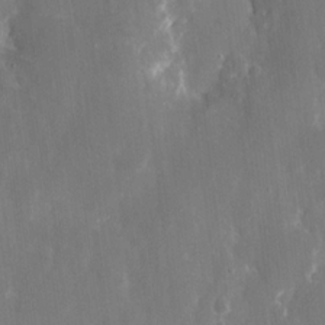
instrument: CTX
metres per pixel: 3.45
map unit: eHh
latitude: 8.6680
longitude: -70.8758
